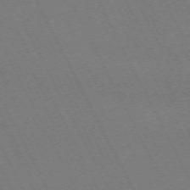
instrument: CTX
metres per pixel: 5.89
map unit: Hpe
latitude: -71.9745
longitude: 13.3699
